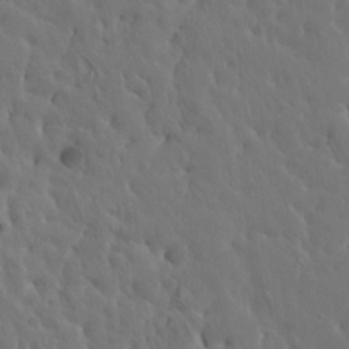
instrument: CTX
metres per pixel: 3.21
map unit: HNhu
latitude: 6.4790
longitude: -0.2522
